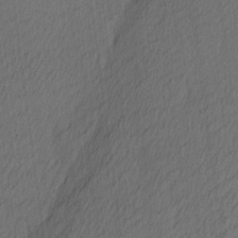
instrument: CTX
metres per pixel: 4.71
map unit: Ave
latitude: 13.2537
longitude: -106.7057
